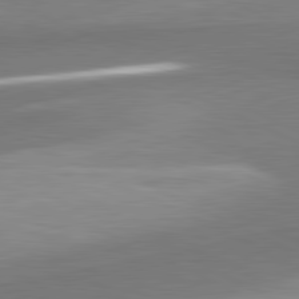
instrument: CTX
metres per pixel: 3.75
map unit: lApd
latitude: 81.4237
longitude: 156.9919
